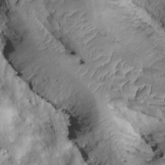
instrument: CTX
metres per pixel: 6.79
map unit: Htu
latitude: -1.8612
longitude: 149.5210
